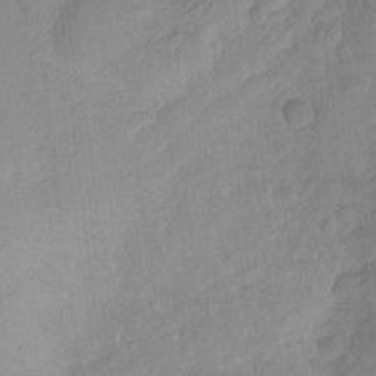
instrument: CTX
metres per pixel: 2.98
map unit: Hto
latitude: -12.2740
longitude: -39.0269
